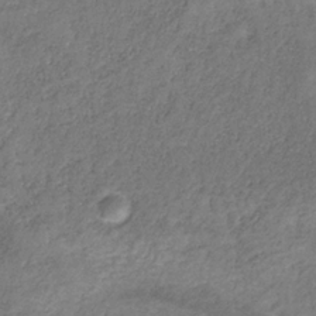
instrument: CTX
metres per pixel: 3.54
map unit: HNb
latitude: -32.2173
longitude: 59.1998
